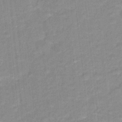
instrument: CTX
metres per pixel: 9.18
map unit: Hto
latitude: 16.1011
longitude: -35.1214
